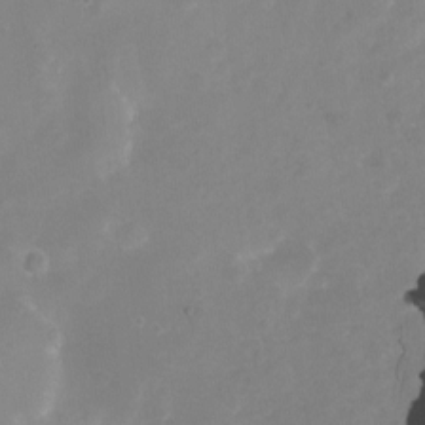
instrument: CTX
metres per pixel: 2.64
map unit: Nhu
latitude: -6.9352
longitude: -50.1766
